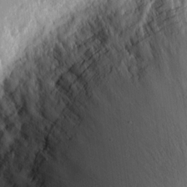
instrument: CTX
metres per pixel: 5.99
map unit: eHh
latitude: 6.6868
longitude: -73.4805
